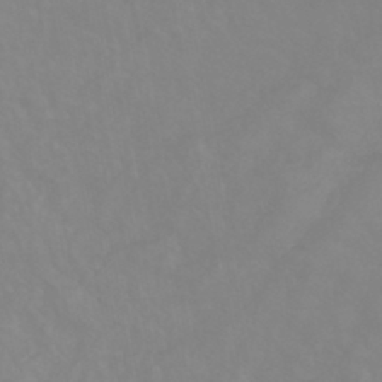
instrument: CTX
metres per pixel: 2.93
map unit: eHb
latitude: -44.4062
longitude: 81.3699
